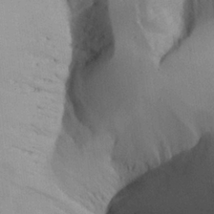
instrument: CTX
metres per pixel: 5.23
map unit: Aa
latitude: 25.4993
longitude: -128.4412
